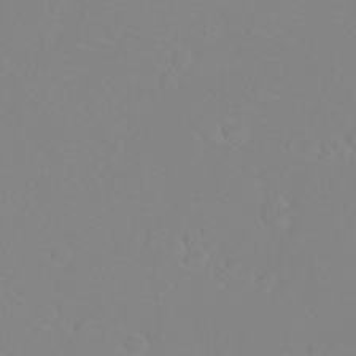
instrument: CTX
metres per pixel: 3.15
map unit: eHh
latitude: -8.8408
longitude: -70.0633
